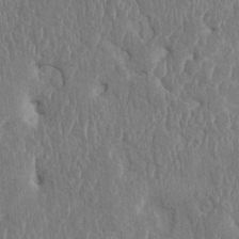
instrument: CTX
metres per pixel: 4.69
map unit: HNhu
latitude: 5.1592
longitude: -6.6490
